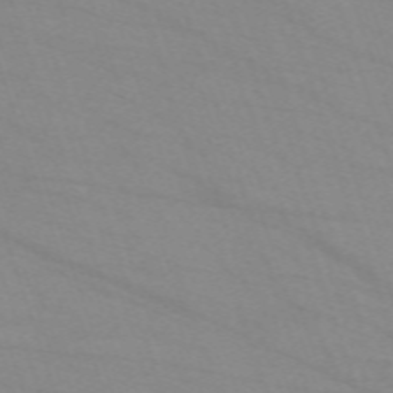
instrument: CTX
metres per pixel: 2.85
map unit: eHh
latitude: -64.0283
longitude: 52.8974
